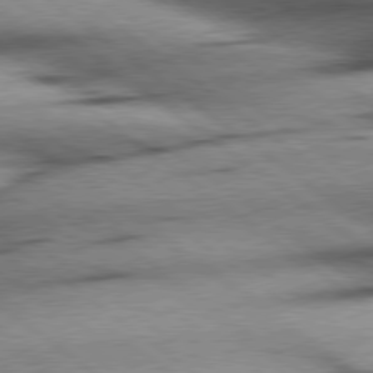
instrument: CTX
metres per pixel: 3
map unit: Hpe
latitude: 78.5168
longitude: -155.0080
